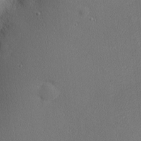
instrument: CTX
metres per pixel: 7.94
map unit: Nhu
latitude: 0.7624
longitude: -78.1011
